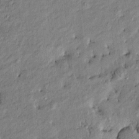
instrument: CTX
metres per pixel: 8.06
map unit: Htu
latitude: -9.3321
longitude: 177.0109
